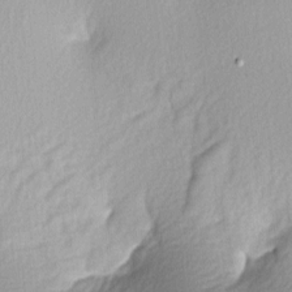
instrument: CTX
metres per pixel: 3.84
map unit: lAa
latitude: -4.2172
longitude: -127.5938
